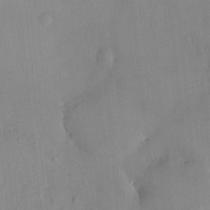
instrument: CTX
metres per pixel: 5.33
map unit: HNhu
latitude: 6.2145
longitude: 0.0850
